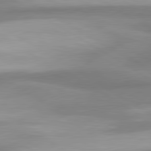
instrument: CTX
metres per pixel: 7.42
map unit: lApd
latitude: 80.6679
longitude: 175.6343
